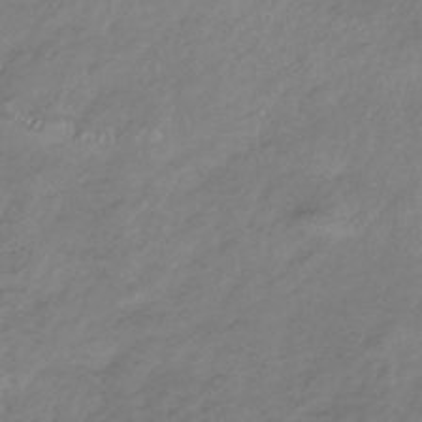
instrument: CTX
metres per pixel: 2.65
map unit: lHb
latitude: -34.5763
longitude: 67.7100
